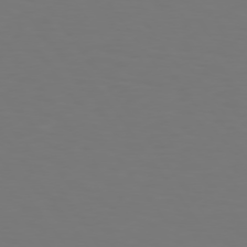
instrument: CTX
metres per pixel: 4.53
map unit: Hpe
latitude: 74.5735
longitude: -123.2159
